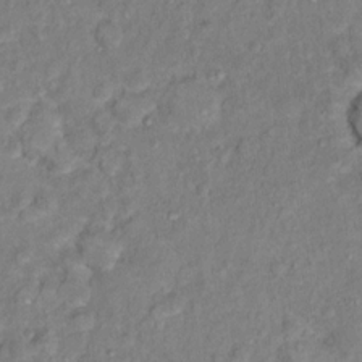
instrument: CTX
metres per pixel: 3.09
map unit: Hto
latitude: 13.6505
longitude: -37.5371
